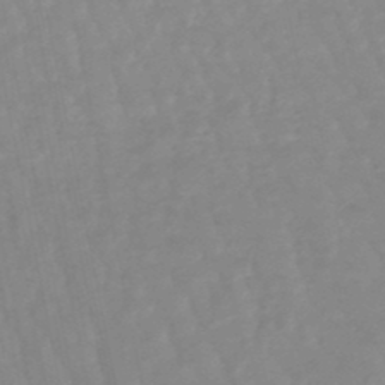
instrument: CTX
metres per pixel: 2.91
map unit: lHb
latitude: -48.0472
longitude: 78.6518
